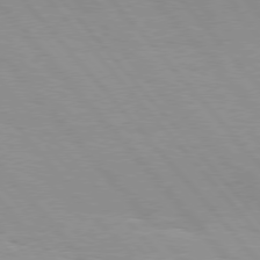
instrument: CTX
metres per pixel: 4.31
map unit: Hpe
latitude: 76.1200
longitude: -153.6694
